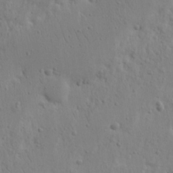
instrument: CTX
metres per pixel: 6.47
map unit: Nhu
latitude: 15.6694
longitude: -75.0081
